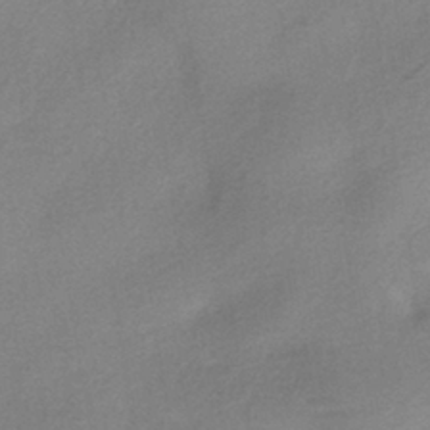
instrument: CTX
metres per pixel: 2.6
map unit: HNhu
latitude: -40.8030
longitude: 92.3306
